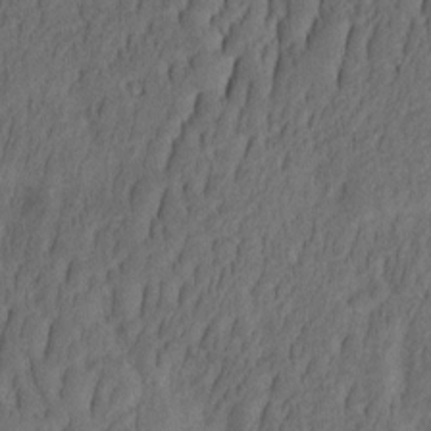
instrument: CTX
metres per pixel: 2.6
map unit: eHh
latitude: -2.4628
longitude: 16.8786
